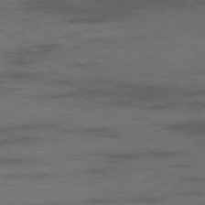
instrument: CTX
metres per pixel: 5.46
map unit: Ap
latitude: -76.8597
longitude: -66.8380
